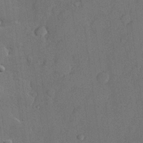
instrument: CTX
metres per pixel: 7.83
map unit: lHvf
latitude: 22.3845
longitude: 145.2376
